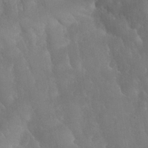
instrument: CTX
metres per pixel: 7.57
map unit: Nhu
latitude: 27.8583
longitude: -65.8772
